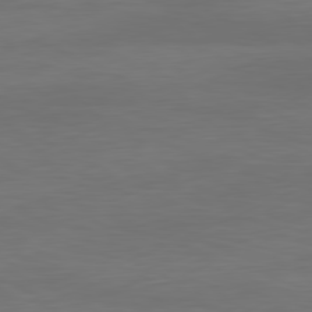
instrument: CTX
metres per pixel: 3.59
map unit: Ap
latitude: -81.5399
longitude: -85.8961
